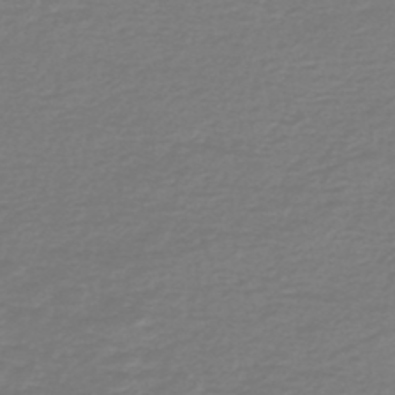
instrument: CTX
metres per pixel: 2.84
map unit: HNb
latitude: -46.7841
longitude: 53.1620
